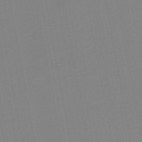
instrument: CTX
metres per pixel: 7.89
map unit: lHb
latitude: -45.9367
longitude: 74.1795
